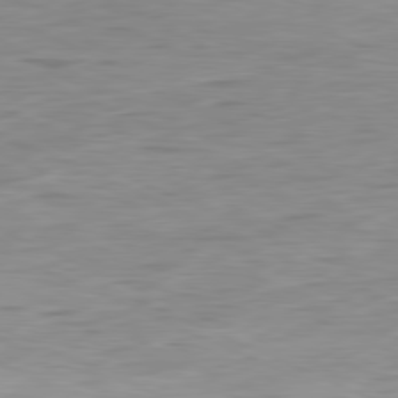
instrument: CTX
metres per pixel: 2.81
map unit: Ap
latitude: -81.1053
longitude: -81.5938
